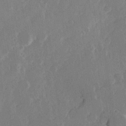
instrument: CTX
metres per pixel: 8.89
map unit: Hve
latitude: 23.7827
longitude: 145.3699
